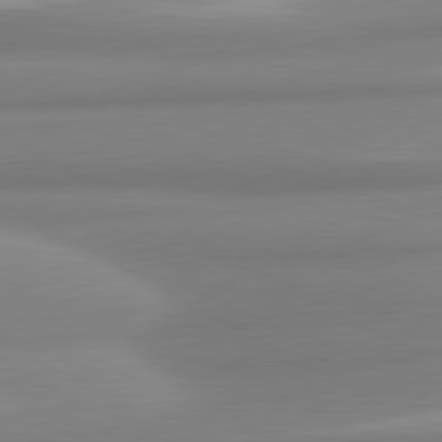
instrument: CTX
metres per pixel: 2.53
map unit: lApd
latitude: 80.8191
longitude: -175.6694
